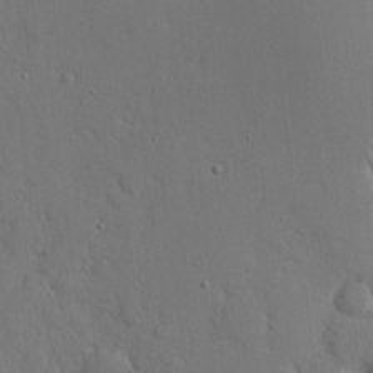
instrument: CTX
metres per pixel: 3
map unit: eHh
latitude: 20.6491
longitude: -71.1592
